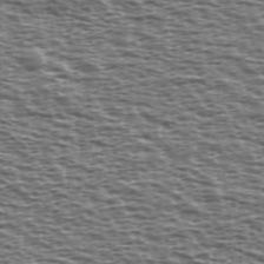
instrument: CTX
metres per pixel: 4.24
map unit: Ave
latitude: 38.4412
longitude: -112.5168
